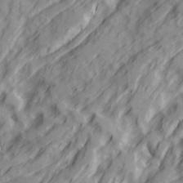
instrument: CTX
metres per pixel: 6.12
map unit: Ave
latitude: 22.4412
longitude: -132.2334
